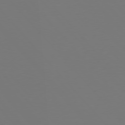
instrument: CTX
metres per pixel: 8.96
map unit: Hpe
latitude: 76.6112
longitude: -166.7813
